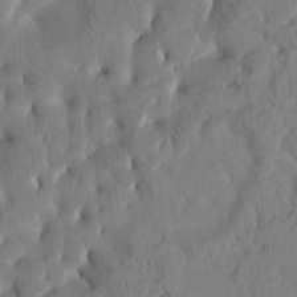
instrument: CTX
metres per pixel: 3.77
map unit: Htu
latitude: -2.6140
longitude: 168.4062
